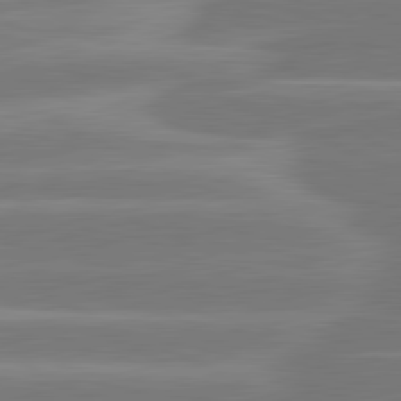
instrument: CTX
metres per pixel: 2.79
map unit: lApd
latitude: 81.4615
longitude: -135.4993
